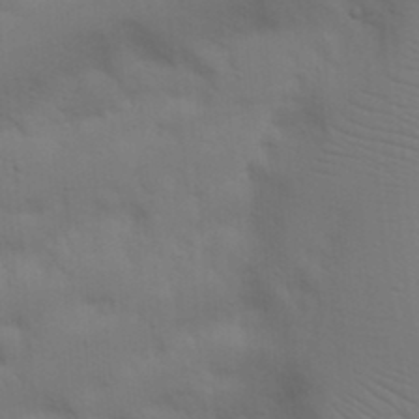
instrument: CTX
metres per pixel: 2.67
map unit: Nhu
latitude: 21.4805
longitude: -73.1593
